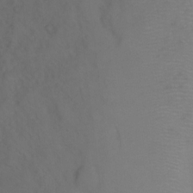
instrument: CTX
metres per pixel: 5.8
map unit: Ht
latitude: 1.5938
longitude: -35.4426
